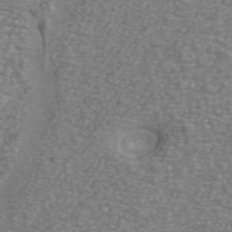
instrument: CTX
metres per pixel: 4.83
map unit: ANa
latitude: 44.2333
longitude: 25.4454
